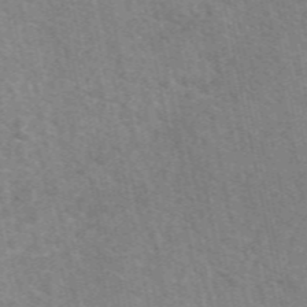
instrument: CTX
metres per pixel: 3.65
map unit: eAb
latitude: 50.4223
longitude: 112.1228
